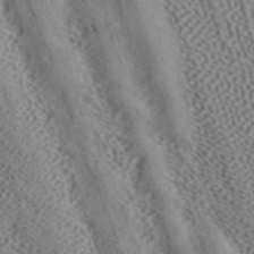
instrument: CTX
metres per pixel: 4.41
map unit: ANa
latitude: 41.5371
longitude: 54.9353
